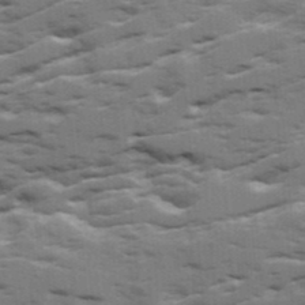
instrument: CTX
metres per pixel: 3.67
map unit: Ave
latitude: 18.2144
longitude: -129.7638
